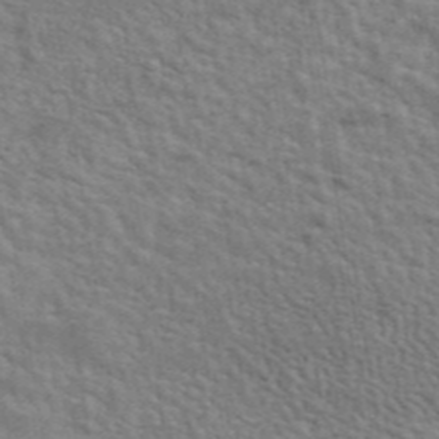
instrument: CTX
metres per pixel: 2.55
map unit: eAb
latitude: 43.6505
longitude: 112.3495
